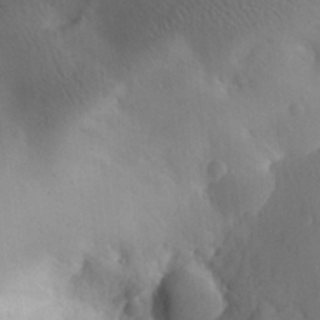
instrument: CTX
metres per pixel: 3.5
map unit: Aa
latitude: 30.7058
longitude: -144.0255
